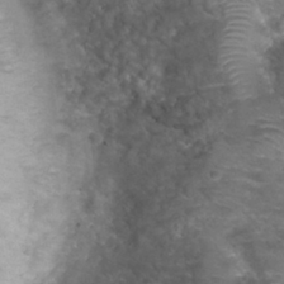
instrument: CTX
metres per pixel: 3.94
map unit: Nhu
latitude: 29.2159
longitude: -50.0822
